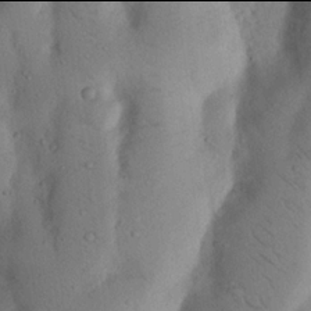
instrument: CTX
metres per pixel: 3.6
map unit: Nhu
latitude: 17.9906
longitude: -75.7639
